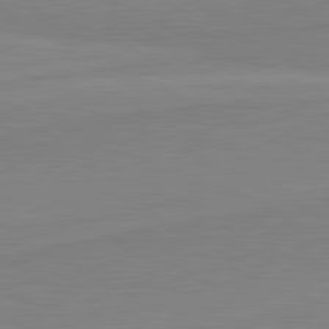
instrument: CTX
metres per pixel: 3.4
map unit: lApd
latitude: 81.6127
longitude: 167.7855
